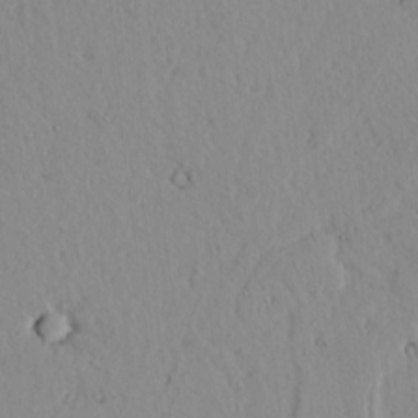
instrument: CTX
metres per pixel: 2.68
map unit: lAvf
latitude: 7.2159
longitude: 169.0108
